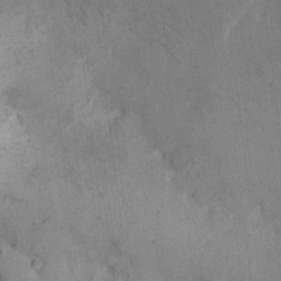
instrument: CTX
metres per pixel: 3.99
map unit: eHh
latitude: 9.9528
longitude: -64.6113
